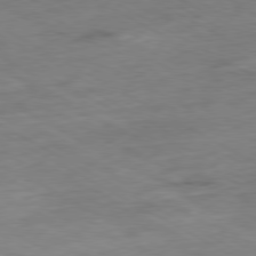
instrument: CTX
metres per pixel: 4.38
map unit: Ap
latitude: -80.3873
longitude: -83.5560
